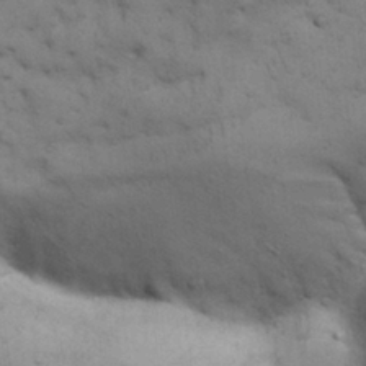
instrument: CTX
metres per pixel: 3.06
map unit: Nhu
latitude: 28.4601
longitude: -71.4237
